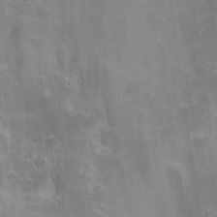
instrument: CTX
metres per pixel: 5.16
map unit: Nhu
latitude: -6.0472
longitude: -152.1578
